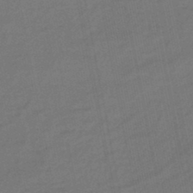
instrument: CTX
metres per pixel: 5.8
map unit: eHb
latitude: -46.5573
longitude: 87.6911
